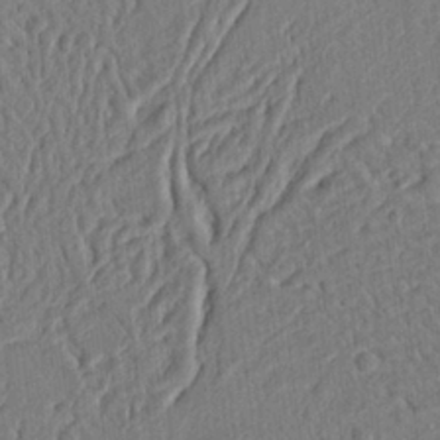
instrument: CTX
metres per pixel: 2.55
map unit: Ht
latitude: 10.5357
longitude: -76.3467
